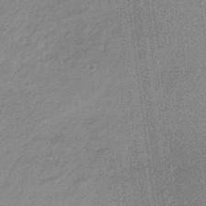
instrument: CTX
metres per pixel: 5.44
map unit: lHb
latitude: -40.0661
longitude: 69.3509
